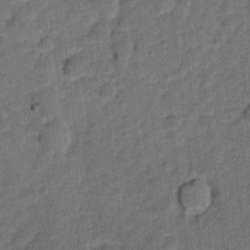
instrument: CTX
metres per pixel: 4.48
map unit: Ht
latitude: 9.5182
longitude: -39.1025
